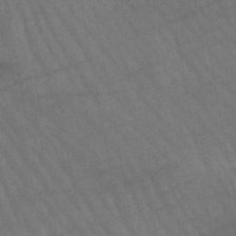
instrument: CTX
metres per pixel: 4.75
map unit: lHb
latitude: -47.1620
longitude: 69.6721
